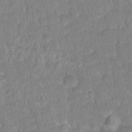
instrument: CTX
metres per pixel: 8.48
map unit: Hto
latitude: 16.3278
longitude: -40.9135
